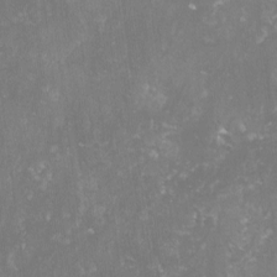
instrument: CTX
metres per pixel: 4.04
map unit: lHvf
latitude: -13.9367
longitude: -98.6490
